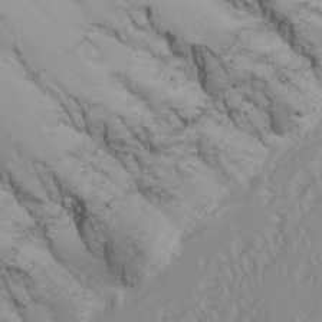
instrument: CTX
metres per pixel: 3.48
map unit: Nhu
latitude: -7.2376
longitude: -90.1767
